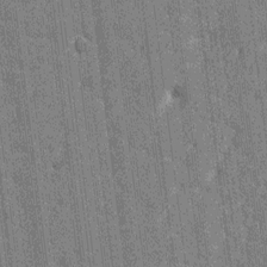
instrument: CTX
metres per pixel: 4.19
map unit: HNhu
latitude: 7.2159
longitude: -6.2334
